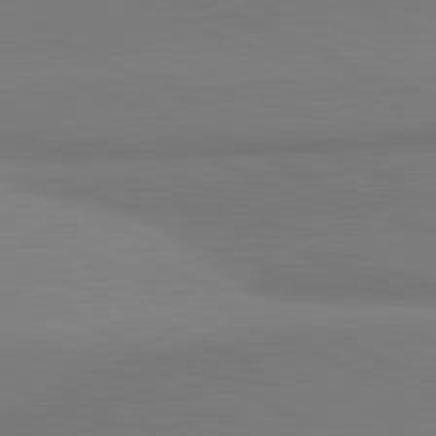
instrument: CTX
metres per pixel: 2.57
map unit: lApd
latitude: 81.5371
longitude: 161.1053
